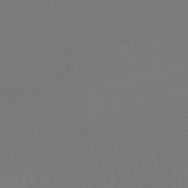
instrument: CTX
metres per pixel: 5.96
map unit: lHb
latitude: -50.5007
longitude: 81.2376
